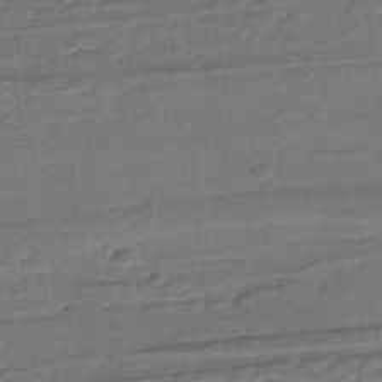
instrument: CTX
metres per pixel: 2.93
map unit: lHb
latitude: -38.1606
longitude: 57.1620
